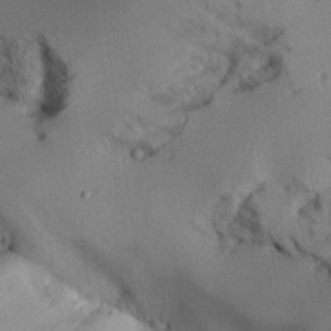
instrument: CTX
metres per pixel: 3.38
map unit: Aa
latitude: 26.2145
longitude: -129.5749
